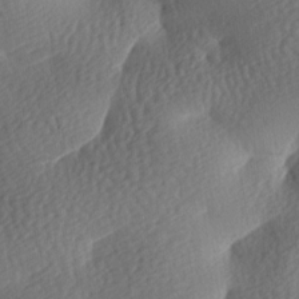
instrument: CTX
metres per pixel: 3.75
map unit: lAa
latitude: -8.4062
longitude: -126.7813
